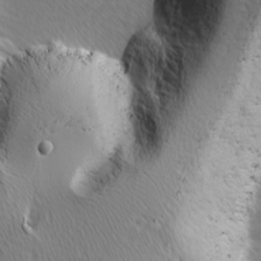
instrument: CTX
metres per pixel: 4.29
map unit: Ave
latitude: 8.1578
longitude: -105.9906
